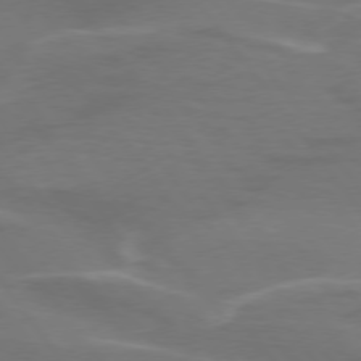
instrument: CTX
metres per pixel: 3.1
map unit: lApd
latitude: 75.0836
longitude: -62.5357
